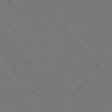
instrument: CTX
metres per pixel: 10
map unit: Ap
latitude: -75.7667
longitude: -62.6491
